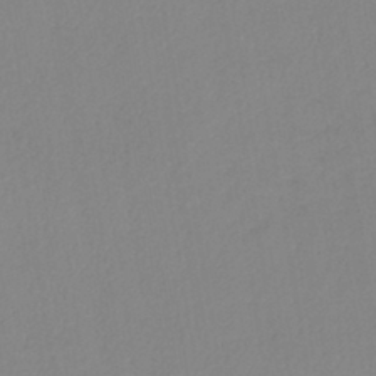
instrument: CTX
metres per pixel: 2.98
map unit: lHb
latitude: -40.8030
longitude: 74.5196
